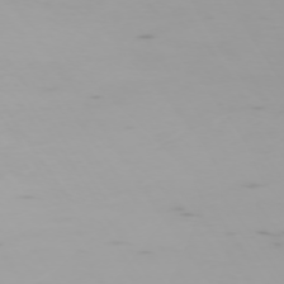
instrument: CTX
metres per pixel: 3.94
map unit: Hpe
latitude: -74.1795
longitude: 5.5021
